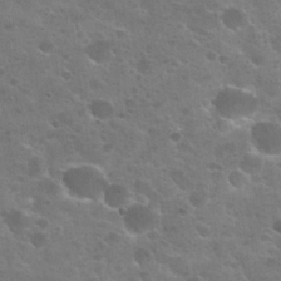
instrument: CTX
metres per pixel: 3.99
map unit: Nhu
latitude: 25.6127
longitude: -50.7624
